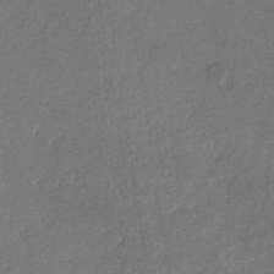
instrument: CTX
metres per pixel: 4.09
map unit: eHb
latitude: -34.5952
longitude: 74.9353
